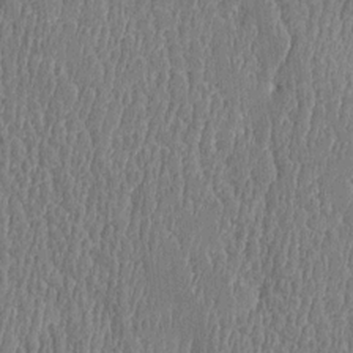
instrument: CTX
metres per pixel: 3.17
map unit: Htu
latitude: -5.1431
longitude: 176.1606
